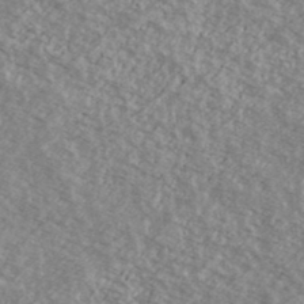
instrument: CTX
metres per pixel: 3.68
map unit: Ave
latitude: 39.2537
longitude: -110.1578
